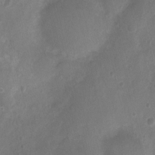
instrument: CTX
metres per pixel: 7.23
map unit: Nhu
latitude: 4.9325
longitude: -16.8380
